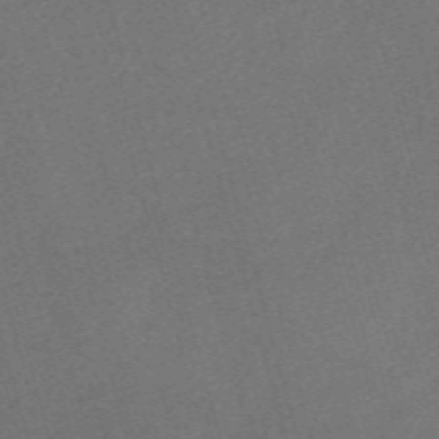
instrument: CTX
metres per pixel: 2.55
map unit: Nve
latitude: -59.6343
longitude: 65.1242
